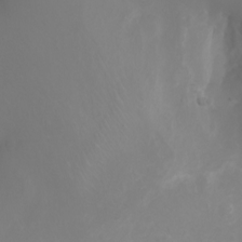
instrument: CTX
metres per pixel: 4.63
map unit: Ht
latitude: -2.6896
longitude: -61.8961
